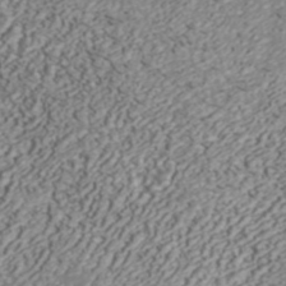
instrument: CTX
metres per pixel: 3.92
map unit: ANa
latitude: 42.2712
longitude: 28.7841
